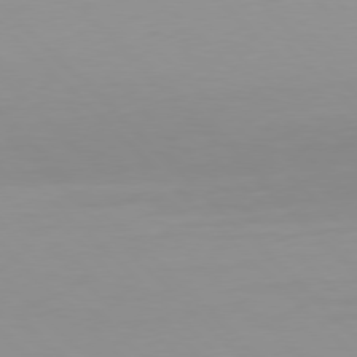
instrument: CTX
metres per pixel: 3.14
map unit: Hpe
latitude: 77.6316
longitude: -164.1767
